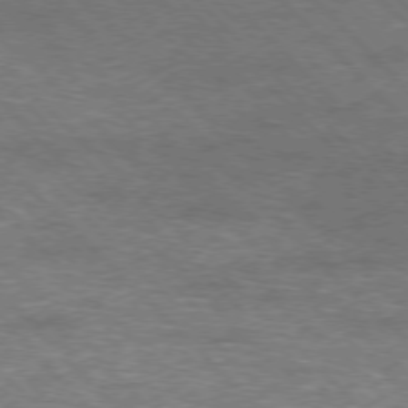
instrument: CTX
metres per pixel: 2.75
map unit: Hpe
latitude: -77.1431
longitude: -11.9906
